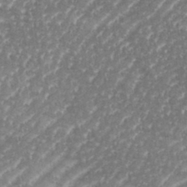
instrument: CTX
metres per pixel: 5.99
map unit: eHh
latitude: 35.3292
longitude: -134.4412
